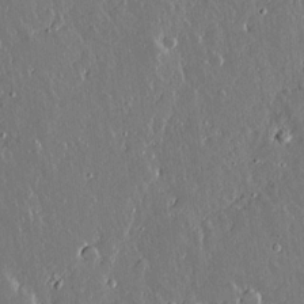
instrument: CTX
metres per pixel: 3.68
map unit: lAvf
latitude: 14.4601
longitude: -128.3467
